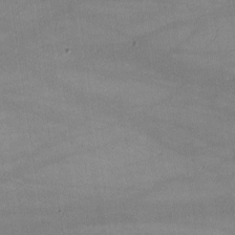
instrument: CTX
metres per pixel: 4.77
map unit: lHvf
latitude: -10.2740
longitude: -101.8583
